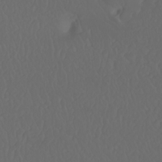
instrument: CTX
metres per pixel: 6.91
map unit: Htu
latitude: -6.1228
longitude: -69.9717
